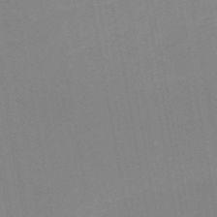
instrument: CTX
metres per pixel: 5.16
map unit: HNb
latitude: -51.1242
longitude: -51.3859
